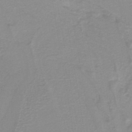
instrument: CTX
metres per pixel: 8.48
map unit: lHb
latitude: -40.3684
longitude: 52.3684
